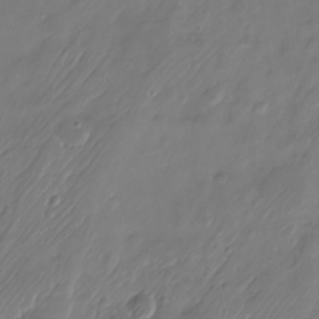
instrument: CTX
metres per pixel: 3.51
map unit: Nhu
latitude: -21.9745
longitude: -72.0255
